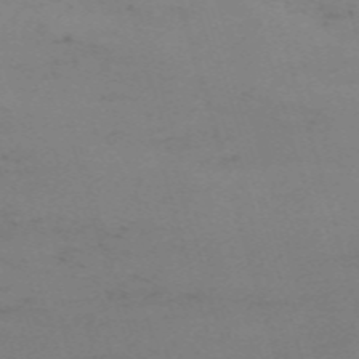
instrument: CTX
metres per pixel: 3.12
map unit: eHh
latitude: -61.5966
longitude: 50.7463
